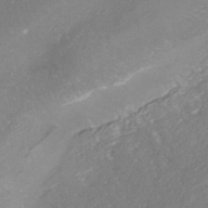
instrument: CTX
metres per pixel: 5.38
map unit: HNhu
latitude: -40.8030
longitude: 108.2550
